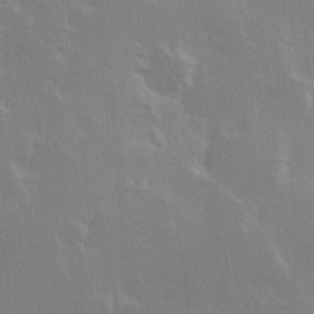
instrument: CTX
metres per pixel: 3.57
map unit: Hve
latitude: 23.6694
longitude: 145.8611
